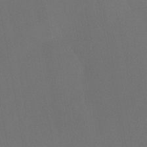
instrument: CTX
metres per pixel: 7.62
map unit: Nhu
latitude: -14.7652
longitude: -52.8380
